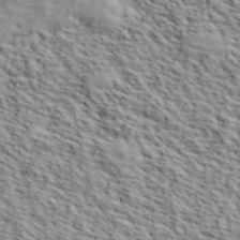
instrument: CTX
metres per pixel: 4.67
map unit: lHvf
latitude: 40.0822
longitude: -86.7624
